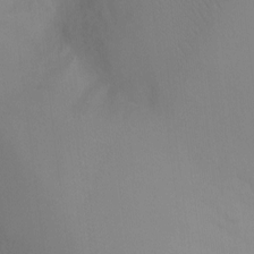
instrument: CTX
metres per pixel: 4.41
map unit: Ht
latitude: -4.9163
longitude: -27.8017
